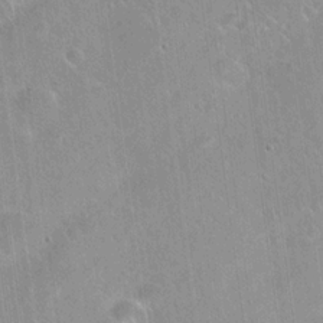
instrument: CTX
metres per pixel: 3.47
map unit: Hto
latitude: 20.8380
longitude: -53.8206
